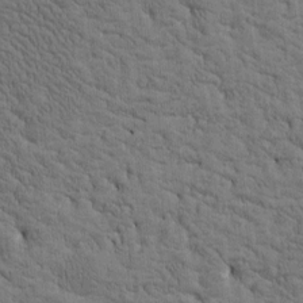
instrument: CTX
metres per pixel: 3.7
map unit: Htu
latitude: -3.3131
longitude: 175.2753
